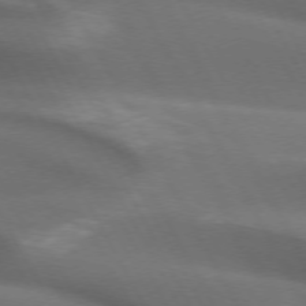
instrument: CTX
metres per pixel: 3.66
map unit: lApd
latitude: 72.4223
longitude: -50.8380
